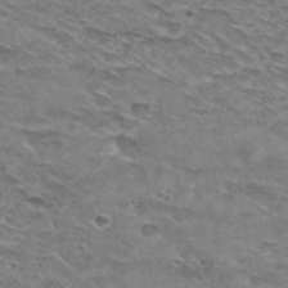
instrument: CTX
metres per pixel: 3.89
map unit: Hto
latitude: 29.9528
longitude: -46.6680
